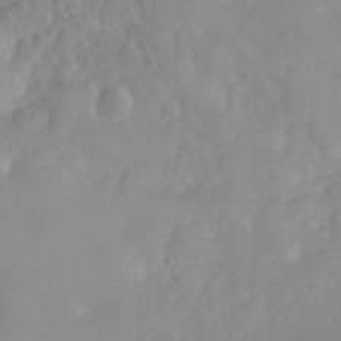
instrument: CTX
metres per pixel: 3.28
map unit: eHh
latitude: 31.8773
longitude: -65.2159
